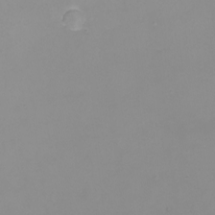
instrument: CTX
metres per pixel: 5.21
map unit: Nhu
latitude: -8.6140
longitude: -81.6316
